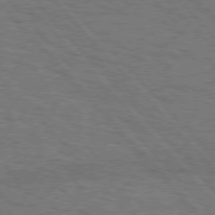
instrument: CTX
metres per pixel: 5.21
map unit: Hpe
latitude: 75.8772
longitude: -138.4223
